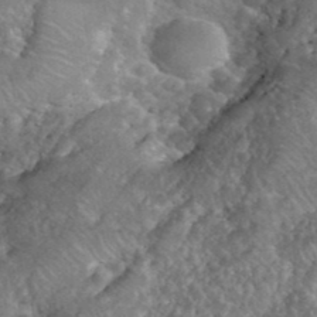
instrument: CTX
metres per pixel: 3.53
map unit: eHh
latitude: 39.9528
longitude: -58.4790
